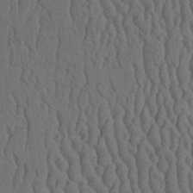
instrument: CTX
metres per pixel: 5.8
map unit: Aa
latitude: 26.4601
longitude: -137.7072
